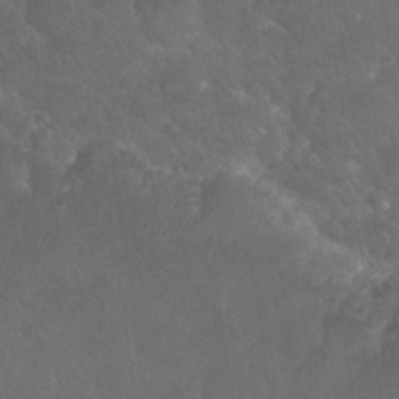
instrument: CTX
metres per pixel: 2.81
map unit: Nhu
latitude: 26.7435
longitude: -56.6301
